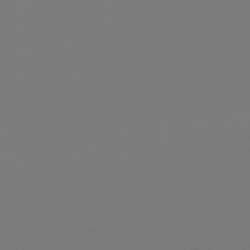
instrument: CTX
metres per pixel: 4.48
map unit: eHb
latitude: -49.7100
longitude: 67.0297
